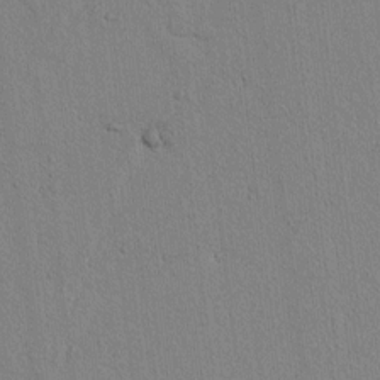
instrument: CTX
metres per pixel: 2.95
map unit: lAvf
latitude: 7.9717
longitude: 169.0297
